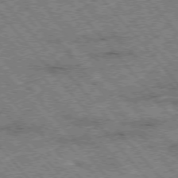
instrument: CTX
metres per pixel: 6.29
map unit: Hpe
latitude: -76.4440
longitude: -20.1767
